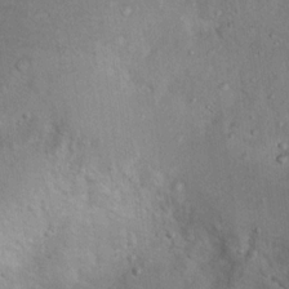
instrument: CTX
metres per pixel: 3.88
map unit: Nhu
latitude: 13.8583
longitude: -27.7450
